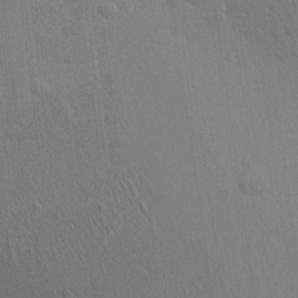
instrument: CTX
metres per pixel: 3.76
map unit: Aa
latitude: 27.2726
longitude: -139.1781
